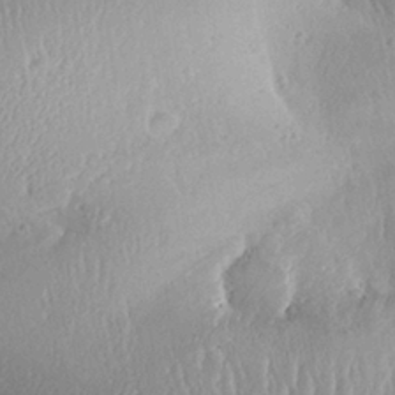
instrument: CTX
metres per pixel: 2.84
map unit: Aa
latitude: 28.1200
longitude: -135.5749
